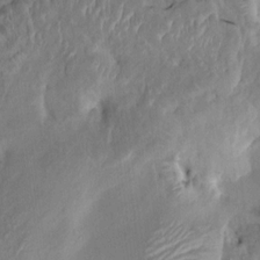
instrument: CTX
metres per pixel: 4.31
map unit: HNhu
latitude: 7.7261
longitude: -3.5371
